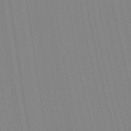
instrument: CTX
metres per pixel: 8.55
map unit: Aa
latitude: 28.6490
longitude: -147.5372
